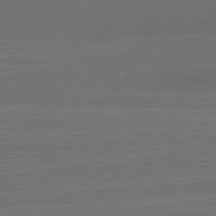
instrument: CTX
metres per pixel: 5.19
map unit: lApd
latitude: 82.7435
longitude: 164.6708
